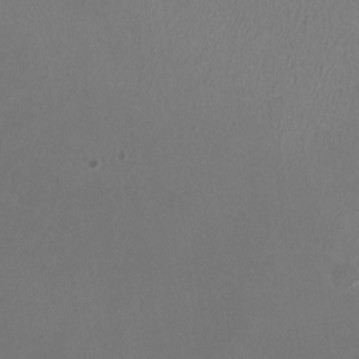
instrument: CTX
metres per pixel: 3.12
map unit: HNhu
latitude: -1.1432
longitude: -0.4790
